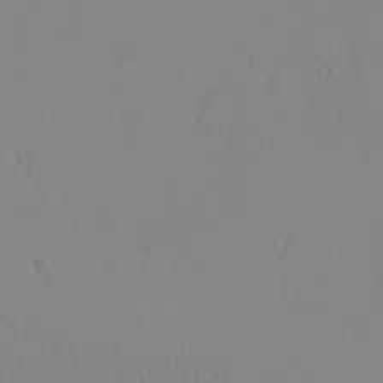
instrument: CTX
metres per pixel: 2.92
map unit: eHh
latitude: -9.6722
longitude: -68.2333
